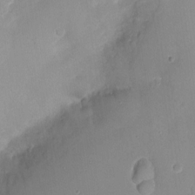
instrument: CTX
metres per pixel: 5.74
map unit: Nhu
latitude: -12.1795
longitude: -38.4601
